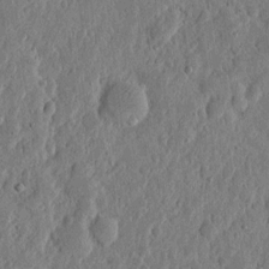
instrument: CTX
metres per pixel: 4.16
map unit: eHh
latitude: 6.5168
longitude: -71.9906
